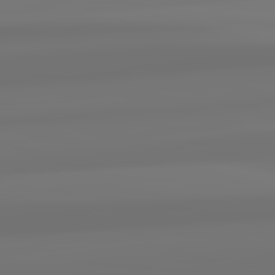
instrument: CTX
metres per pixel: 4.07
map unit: lApd
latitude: 82.7057
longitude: 171.0109
